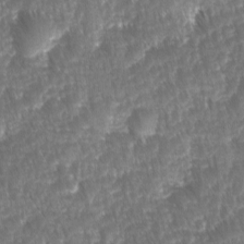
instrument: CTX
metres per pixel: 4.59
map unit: Ave
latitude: -10.9164
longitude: -119.3859
